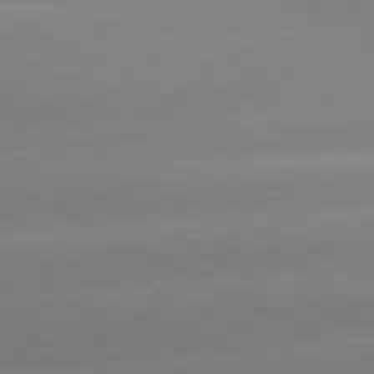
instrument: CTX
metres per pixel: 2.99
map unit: lApd
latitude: 80.9514
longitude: -151.2726
